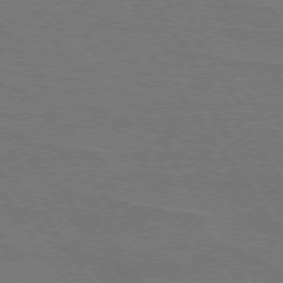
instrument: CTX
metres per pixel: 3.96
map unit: lApd
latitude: 74.7435
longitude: -56.4601
